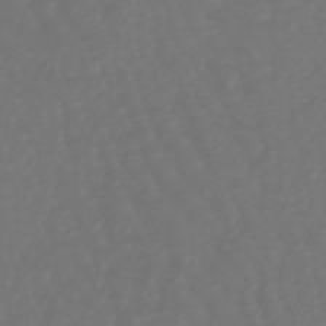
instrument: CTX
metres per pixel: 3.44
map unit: lHb
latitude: -47.2754
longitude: 79.9745
